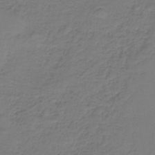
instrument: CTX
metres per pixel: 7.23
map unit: HNb
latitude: -36.7274
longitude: 53.3131
